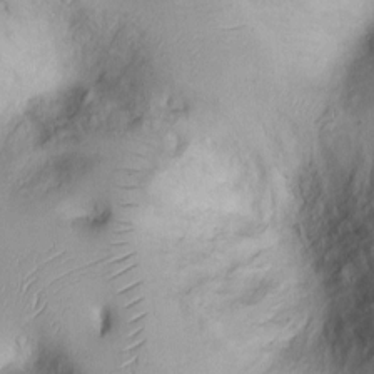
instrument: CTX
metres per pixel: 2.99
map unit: Ht
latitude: -0.0094
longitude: -13.7828
